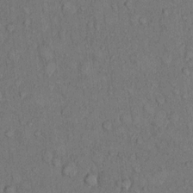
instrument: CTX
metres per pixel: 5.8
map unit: Hto
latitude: 10.1578
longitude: -59.1781
